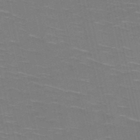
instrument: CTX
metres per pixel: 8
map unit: HNb
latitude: -50.7274
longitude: -45.4426
